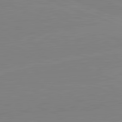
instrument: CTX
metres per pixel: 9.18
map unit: lApd
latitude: 82.0255
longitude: -157.5560
